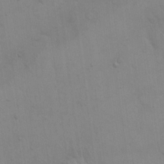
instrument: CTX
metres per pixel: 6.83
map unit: eHh
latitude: 19.7827
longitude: -60.3278
